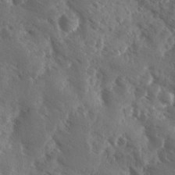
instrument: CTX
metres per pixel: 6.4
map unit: Ave
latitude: -9.8800
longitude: -119.2348
